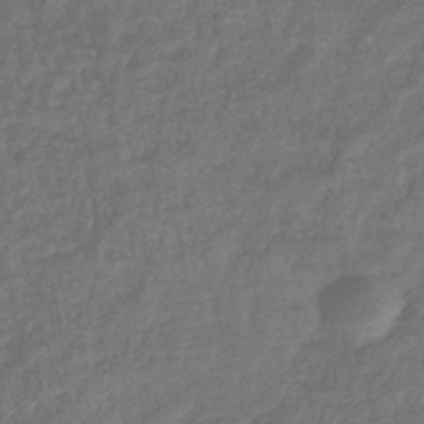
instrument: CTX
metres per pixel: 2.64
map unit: eHb
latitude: -36.1416
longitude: 80.7274
